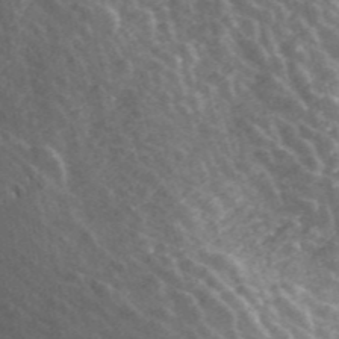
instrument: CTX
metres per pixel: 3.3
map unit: ANa
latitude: 43.3860
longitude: 29.2376
